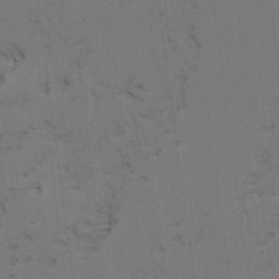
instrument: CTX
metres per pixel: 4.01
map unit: lAvf
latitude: 25.9339
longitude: -111.9717
